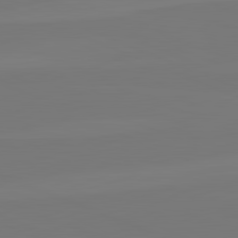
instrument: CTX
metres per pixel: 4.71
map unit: lApd
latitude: 82.2900
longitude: 147.3509
